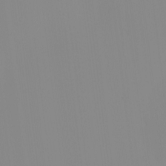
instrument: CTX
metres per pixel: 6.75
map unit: eHh
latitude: -4.0283
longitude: 16.6897
